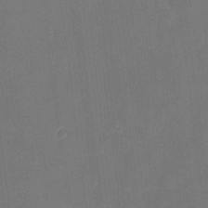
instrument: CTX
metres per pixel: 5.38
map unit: eHh
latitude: 5.5749
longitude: -69.5371
